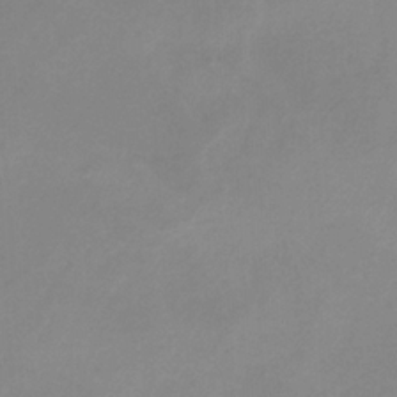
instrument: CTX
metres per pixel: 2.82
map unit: HNb
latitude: -32.2173
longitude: 60.7274
